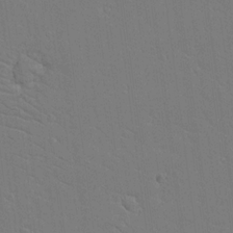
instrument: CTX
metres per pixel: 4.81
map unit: lAvf
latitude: 16.2145
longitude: -127.1403
